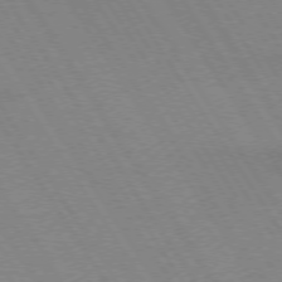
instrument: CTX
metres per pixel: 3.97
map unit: lApd
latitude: 72.7625
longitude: -57.9906
